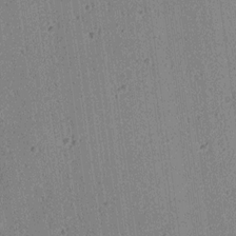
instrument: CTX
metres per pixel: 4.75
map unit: lAa
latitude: 13.0837
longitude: -107.6883
